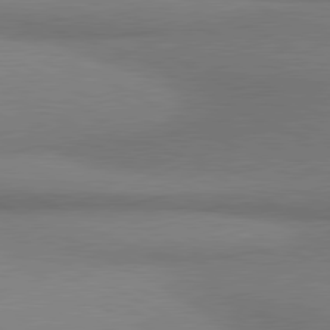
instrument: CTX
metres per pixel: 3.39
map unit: lApd
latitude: 80.8947
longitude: 163.2754
